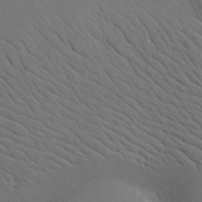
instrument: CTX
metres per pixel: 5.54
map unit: Aa
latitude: 18.8947
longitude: -141.4237
